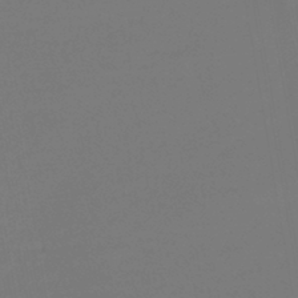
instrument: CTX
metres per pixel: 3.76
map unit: lHb
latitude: -43.1809
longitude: 59.5210
